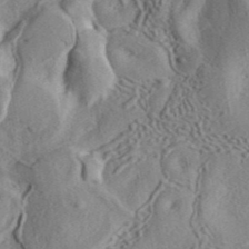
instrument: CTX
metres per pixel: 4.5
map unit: ANa
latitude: 41.6127
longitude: 33.3510
